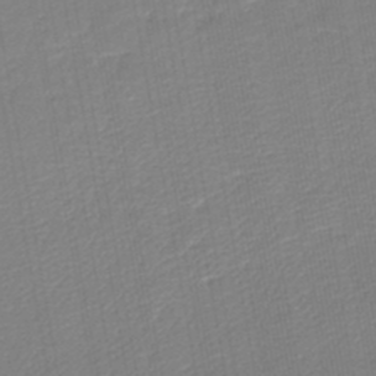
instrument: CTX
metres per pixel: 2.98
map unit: lHb
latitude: -44.8030
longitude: 60.8219
